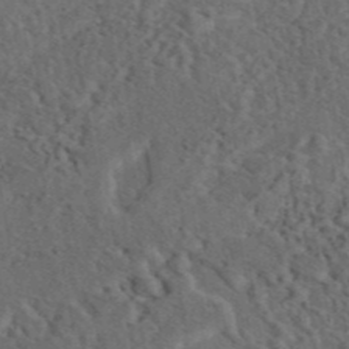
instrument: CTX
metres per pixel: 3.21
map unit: eAb
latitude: 43.9528
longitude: 114.7463
